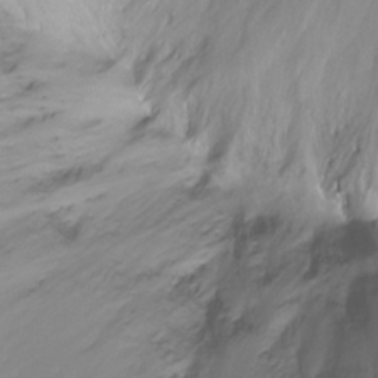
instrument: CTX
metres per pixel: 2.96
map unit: Ht
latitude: -15.2565
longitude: -44.5357
